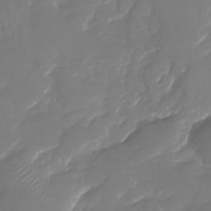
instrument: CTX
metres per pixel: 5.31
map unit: Nhu
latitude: -30.0094
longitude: -71.4426
